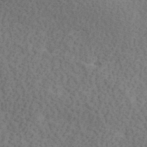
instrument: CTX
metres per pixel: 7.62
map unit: Hve
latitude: 23.8961
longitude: -97.4804
